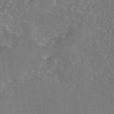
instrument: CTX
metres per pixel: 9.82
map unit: eAb
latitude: 43.1970
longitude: 106.2551
